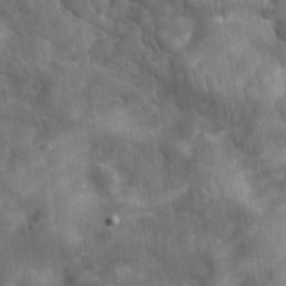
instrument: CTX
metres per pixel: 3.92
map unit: eHh
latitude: 33.5371
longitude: -78.4223
